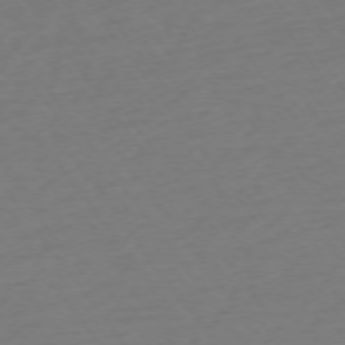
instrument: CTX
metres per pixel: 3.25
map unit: Ap
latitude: -74.7841
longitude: -80.5735
